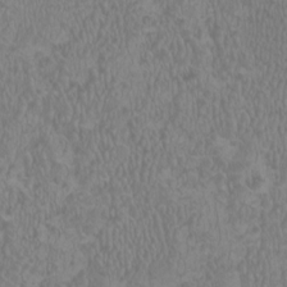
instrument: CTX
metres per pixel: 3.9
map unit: HNhu
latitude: 1.5938
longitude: -1.1214
